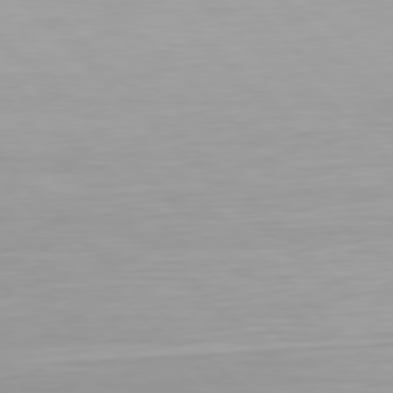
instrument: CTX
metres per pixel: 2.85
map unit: Hpe
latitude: 77.4804
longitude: -164.2900
